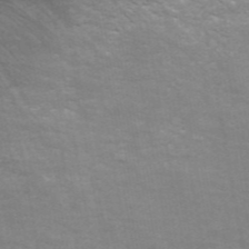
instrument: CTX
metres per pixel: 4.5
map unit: ANa
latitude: 44.6679
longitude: 28.9353
